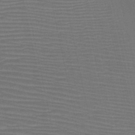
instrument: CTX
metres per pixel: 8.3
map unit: HNb
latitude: -47.1053
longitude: -41.4993
